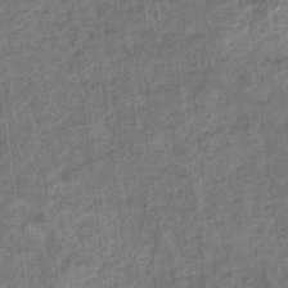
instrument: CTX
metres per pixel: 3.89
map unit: eHb
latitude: -36.0850
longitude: 79.7855
